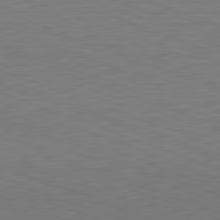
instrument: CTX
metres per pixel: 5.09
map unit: Hpe
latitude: -82.4062
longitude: 15.4455
